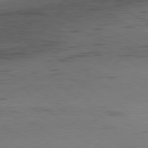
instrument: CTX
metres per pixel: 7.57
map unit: Hpe
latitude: -80.9920
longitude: 13.2754
